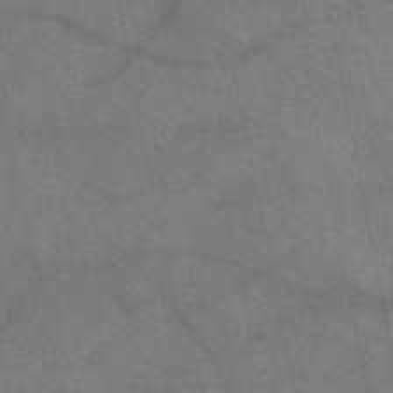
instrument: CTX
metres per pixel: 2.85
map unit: eAb
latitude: 51.0458
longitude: 114.9730
